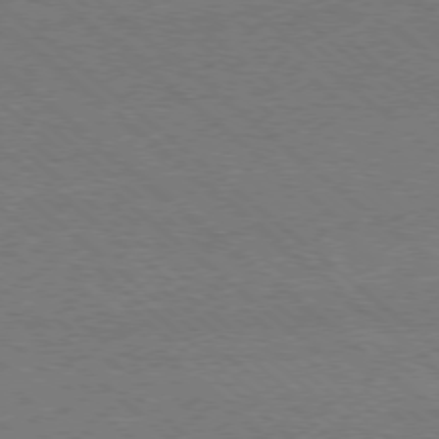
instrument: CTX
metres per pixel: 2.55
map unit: Ap
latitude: -77.9367
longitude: -83.9528
